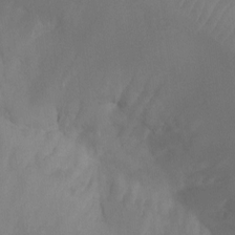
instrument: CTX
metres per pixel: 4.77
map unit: Ht
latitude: -9.1431
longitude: -33.7072
